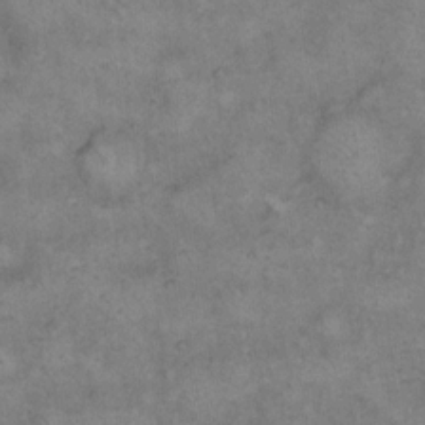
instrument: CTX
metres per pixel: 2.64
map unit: eHh
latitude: 14.2712
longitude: -64.3089
